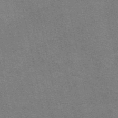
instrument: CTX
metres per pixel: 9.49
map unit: eAb
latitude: 47.5749
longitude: 114.5196
